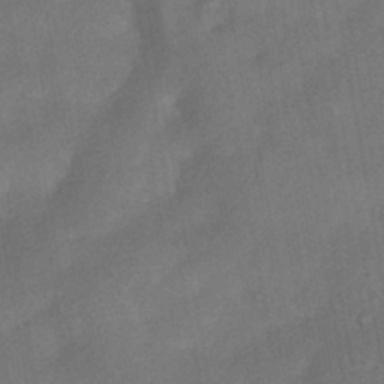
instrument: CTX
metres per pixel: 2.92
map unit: HNhu
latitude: -42.6518
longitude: 91.9178
